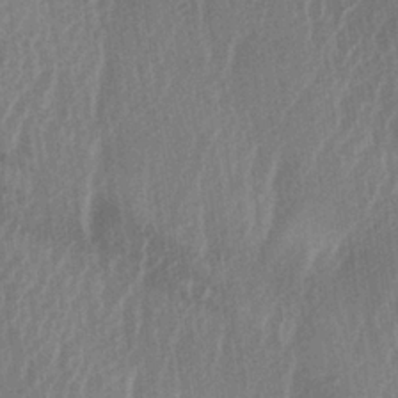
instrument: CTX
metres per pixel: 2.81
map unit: lAa
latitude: -6.3873
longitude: -129.1403
